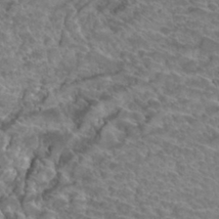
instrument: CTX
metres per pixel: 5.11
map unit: Hto
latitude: 34.0444
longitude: -46.2901
